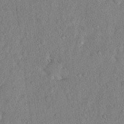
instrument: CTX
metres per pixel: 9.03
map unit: Hto
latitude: 13.5560
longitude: -37.2726
